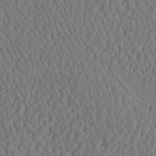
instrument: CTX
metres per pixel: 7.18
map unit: eHh
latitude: -3.0108
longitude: 15.2565
